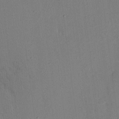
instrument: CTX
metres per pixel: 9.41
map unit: Nhu
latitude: 16.4223
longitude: -78.9892
